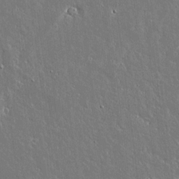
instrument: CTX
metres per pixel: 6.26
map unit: lAvf
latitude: 14.3468
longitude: -128.6679
